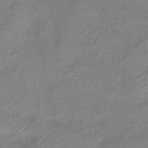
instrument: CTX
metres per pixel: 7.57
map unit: lHb
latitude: -40.7085
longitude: 76.9353
